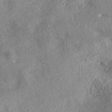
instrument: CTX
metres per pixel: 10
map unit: eAb
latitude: 37.6316
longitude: 113.1809
